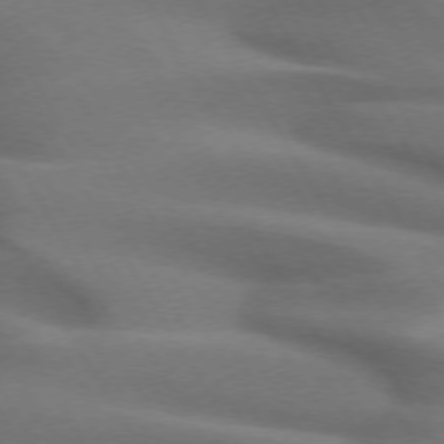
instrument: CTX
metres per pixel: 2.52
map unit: lApd
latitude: 72.6680
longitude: -51.7827
